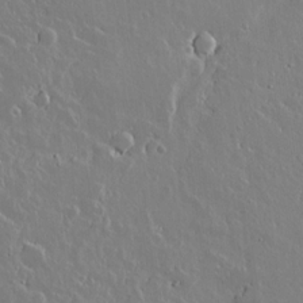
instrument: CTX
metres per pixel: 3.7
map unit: lAvf
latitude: 15.5372
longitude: -127.9150
